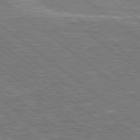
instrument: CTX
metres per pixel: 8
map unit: Hpe
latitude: 78.8569
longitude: -170.9325
